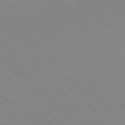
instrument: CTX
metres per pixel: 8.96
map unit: Hpe
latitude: -79.6155
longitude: 8.8408
